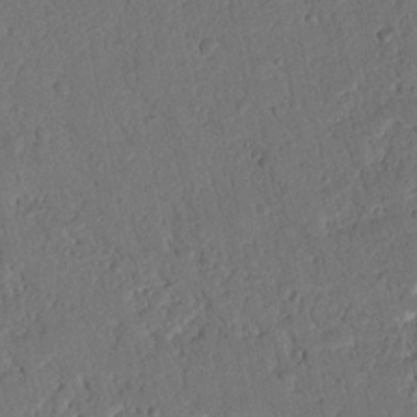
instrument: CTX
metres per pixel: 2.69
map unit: Nhu
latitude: 20.4979
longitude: -78.6113
